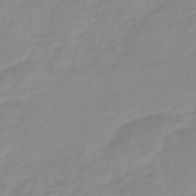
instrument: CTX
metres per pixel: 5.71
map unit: lHb
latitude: -48.0094
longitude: 77.6533
